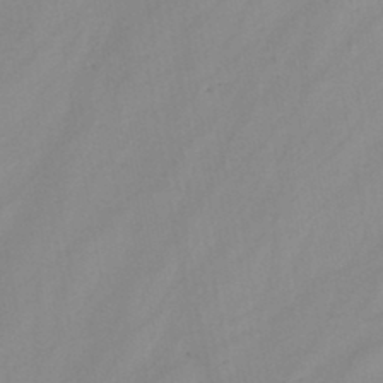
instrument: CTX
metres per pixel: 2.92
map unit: eHh
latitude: -45.2187
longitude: -28.7057
